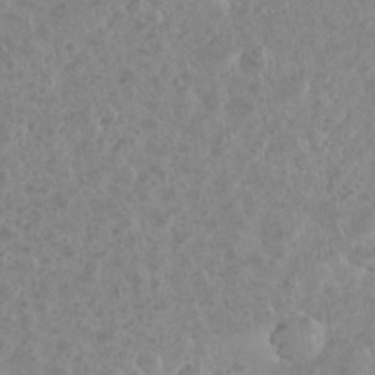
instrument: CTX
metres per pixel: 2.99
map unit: eHh
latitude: 34.8758
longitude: -61.8772
